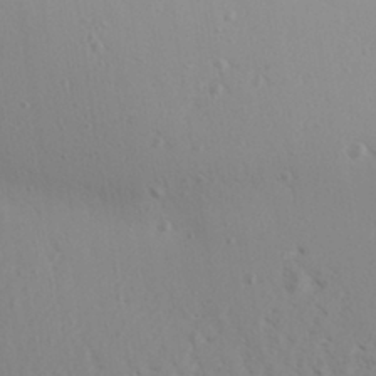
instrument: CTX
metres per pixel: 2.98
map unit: Aa
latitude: 30.3279
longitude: -140.0444
